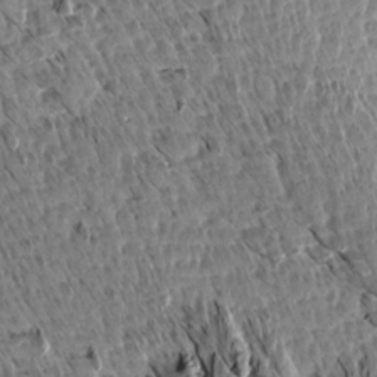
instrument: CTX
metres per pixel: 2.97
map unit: Aa
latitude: 13.5371
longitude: -141.4615
